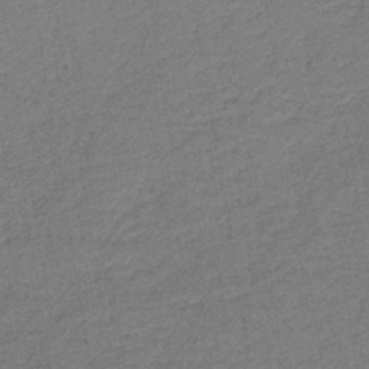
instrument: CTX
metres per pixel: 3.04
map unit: lHb
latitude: -39.1998
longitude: 58.5762
